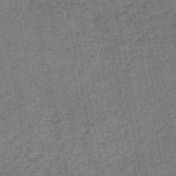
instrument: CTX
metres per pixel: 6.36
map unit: HNb
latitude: -53.2376
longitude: -49.1403
